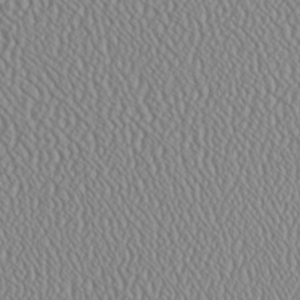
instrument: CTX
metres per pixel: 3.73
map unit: Ave
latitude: 24.0255
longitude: -135.6316
